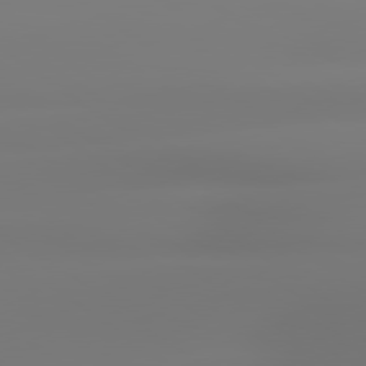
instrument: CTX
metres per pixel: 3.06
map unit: lApd
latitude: 79.2726
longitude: -136.6302
